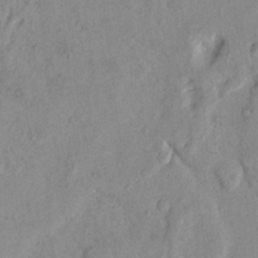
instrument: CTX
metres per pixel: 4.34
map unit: Nhu
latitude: 18.4412
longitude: -77.5560
